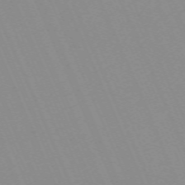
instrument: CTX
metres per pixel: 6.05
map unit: Nhu
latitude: -67.7666
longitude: 39.2565
